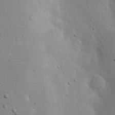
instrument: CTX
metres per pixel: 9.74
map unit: eHh
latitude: 18.2900
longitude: -71.3104
